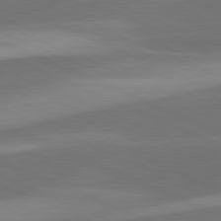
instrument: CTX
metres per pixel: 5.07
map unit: lApd
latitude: 81.6505
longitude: 125.2376
